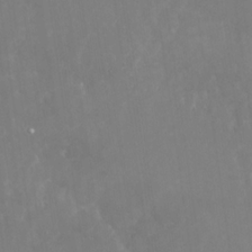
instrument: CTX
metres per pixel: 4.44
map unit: Nhu
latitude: -29.5021
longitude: -78.3656
